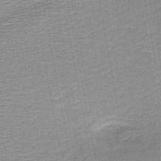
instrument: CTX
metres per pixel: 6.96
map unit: HNb
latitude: -48.4062
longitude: -42.7246
